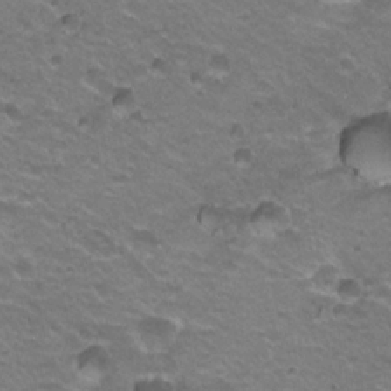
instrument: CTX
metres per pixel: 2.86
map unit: Hto
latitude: 21.4994
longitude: -32.4790
